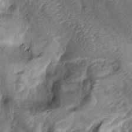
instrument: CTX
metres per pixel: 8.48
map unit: lAa
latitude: -4.7652
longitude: -122.6113
